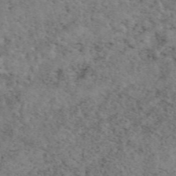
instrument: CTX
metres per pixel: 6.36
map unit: eAb
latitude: 48.5735
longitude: 107.3510
